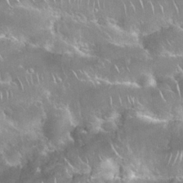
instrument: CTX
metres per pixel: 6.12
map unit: Nhu
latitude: 24.5167
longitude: -60.9136
